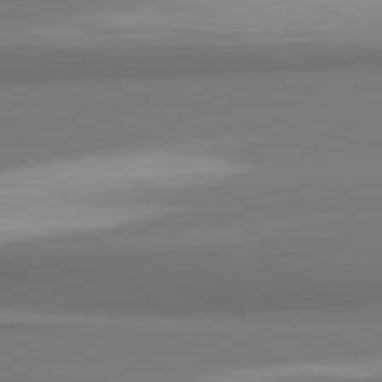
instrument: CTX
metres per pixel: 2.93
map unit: lApd
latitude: 81.9339
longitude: 172.8597
